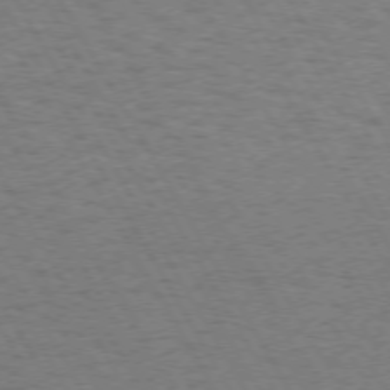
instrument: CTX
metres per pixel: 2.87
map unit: Hpe
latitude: 72.5735
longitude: -128.8002
